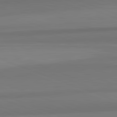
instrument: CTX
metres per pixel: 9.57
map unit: lApd
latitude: 82.5356
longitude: 176.9164
